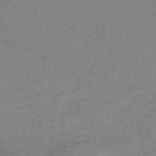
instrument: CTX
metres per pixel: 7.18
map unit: HNb
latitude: -52.8785
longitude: -39.1970
